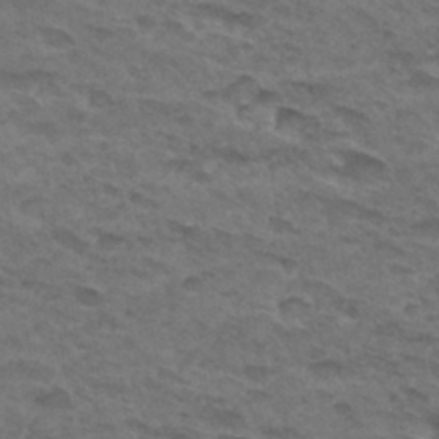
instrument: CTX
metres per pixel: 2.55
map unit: Hto
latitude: 32.2711
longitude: -47.3860
